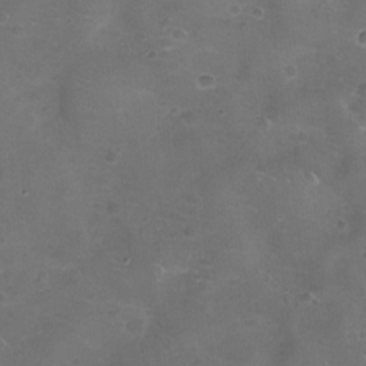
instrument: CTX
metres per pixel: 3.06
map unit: eHh
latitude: -11.7289
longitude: -61.3481
